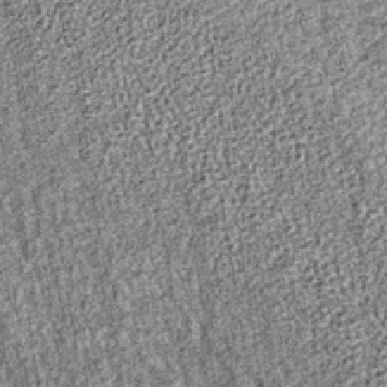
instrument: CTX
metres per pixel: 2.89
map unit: lHb
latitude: -36.0283
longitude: 67.1620
